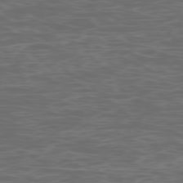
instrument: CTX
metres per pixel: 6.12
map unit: Ap
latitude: -78.1416
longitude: -75.2159
